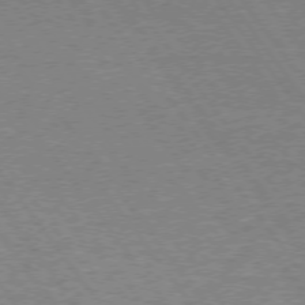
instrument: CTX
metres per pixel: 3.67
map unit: Hpe
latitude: 73.1215
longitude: -141.0080
